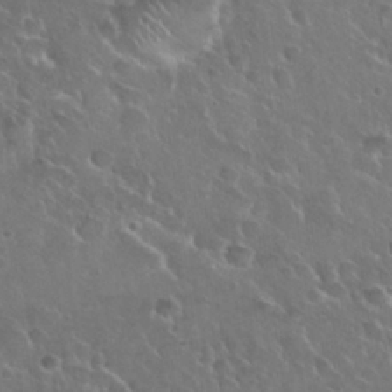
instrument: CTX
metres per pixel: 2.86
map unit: Nhu
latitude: 25.5182
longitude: -51.1592
